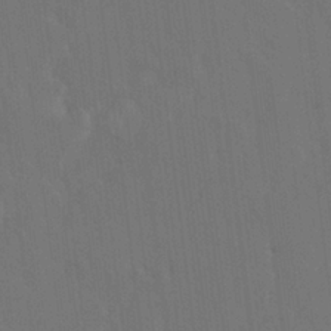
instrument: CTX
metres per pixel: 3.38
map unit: HNhu
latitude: 4.8002
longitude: 12.4440
